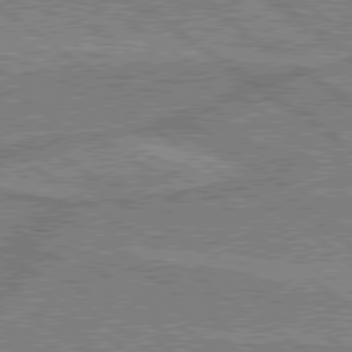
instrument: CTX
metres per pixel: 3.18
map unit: lApd
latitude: 79.1781
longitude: 175.4265
